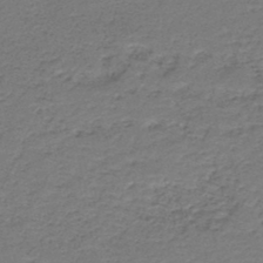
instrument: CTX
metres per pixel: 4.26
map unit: HNb
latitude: -44.5385
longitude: 51.0486
